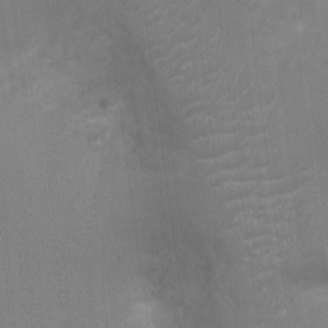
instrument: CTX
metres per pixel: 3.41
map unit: Ht
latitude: -3.0486
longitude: -17.2348
